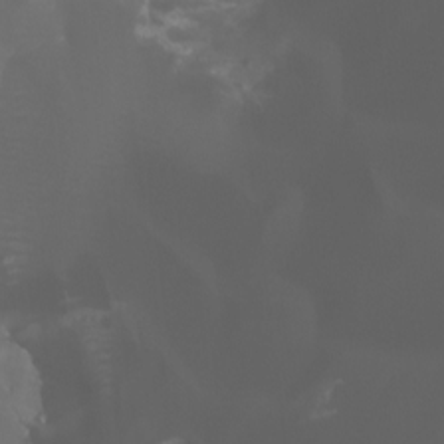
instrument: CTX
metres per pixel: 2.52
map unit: Aa
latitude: -5.9556
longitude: -72.3279
